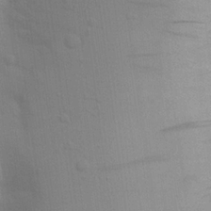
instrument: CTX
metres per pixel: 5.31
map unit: Aa
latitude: 22.6112
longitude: -145.0458
